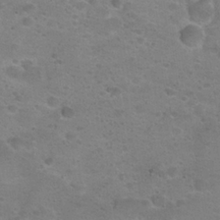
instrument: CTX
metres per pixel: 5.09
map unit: Hto
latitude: 22.9514
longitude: -50.0633
